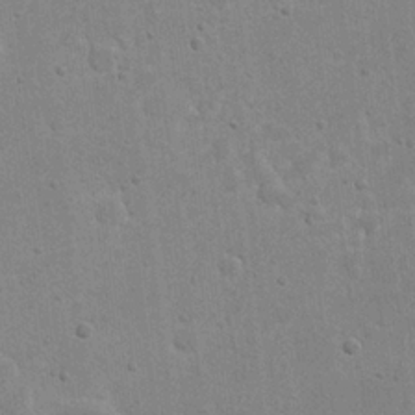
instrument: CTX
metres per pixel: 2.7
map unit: eHh
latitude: 21.4238
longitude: -68.4223
